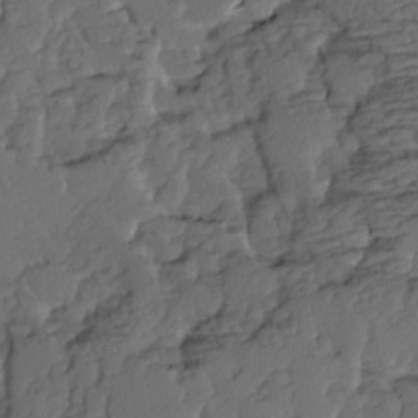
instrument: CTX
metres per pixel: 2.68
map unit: Ave
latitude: 14.5735
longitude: -136.1200
